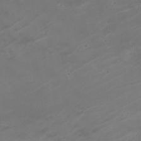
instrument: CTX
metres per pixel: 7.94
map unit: Nhe
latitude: -19.3510
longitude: 143.6343
